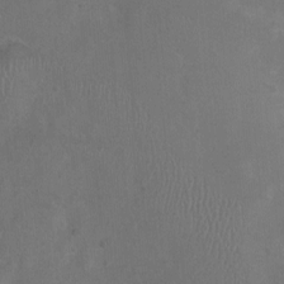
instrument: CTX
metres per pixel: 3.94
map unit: Nhu
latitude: 0.5168
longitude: -15.7072
